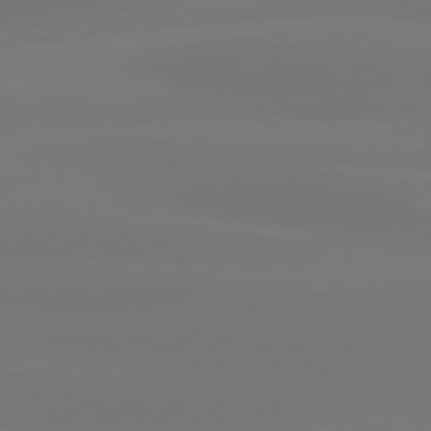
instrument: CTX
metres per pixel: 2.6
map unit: Hpe
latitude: 78.0255
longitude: -129.5560
